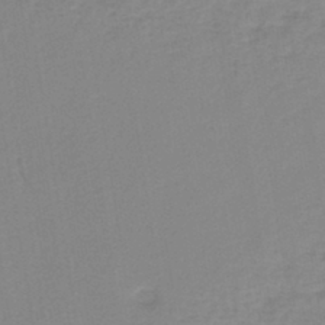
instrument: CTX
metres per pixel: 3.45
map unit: lHb
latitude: -40.9542
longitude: 64.0094
